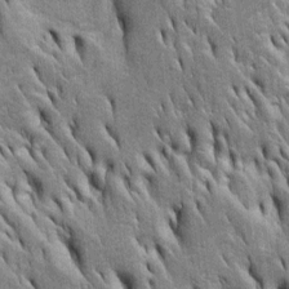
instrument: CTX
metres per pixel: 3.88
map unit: Htu
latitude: -4.1983
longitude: 150.9163
